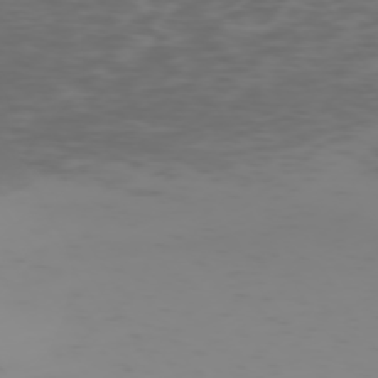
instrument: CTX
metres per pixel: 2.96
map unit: Hpe
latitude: -74.4062
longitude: 7.0297
